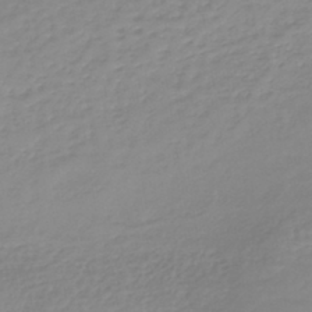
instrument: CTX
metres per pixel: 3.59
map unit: lHb
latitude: -41.0675
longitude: 68.2550
